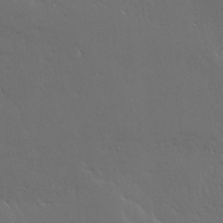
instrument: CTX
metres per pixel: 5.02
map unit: Ave
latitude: 15.9528
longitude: -139.2726
